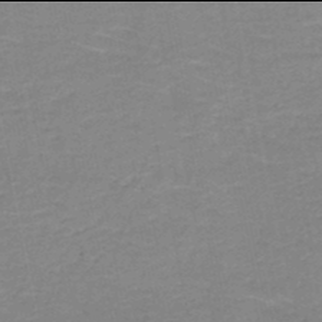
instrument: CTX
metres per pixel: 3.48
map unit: HNb
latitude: -50.0094
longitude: -48.3278
